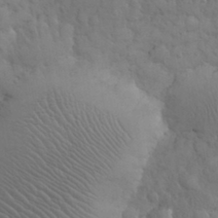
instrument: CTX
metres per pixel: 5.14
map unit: eHh
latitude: 31.5371
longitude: -67.6505
